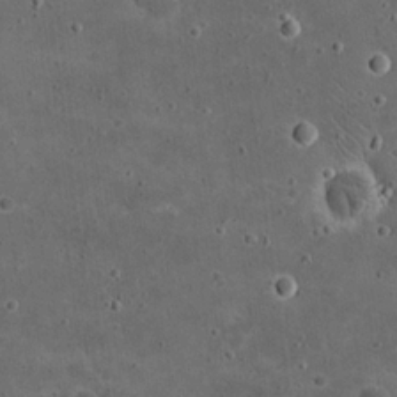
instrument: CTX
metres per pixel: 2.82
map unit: eHh
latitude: 20.8191
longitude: -65.4426
